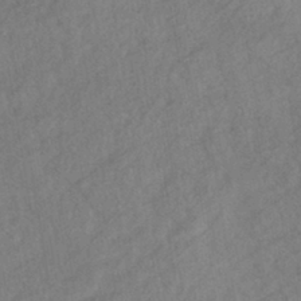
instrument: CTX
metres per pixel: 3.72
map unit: eHb
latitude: -40.7274
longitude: 82.9353
